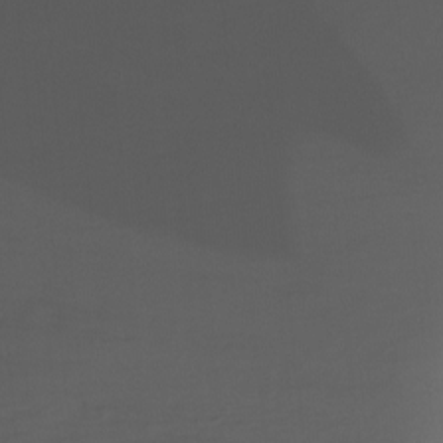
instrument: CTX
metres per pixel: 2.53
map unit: Ht
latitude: -15.6533
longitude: -45.5560
